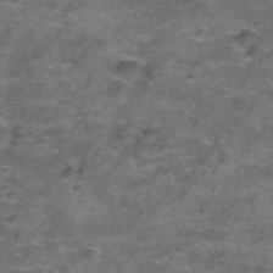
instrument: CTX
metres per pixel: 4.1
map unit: Hto
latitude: 39.2537
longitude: -41.4804
